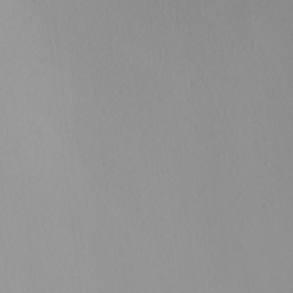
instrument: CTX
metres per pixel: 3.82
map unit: Nhu
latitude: -7.9178
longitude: -95.3482
